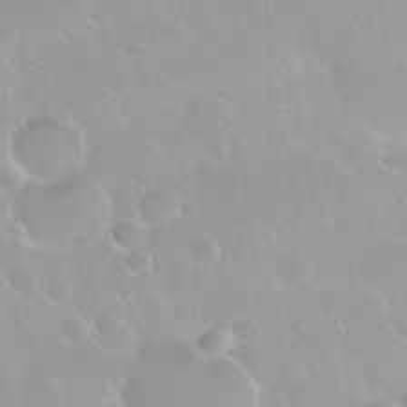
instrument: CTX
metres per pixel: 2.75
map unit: Nhu
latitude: 29.9528
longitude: -55.9717
